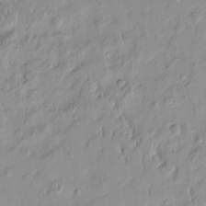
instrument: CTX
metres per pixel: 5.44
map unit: HNhu
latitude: -4.5384
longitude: 13.9556
